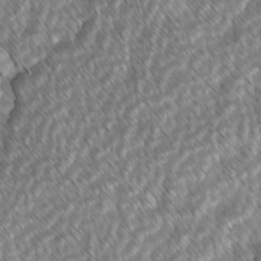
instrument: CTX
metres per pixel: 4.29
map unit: lAvf
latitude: -2.5195
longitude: -114.3089
